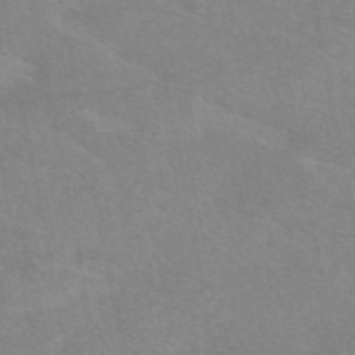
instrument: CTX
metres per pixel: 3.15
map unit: eAb
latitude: 48.5924
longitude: 120.8408
